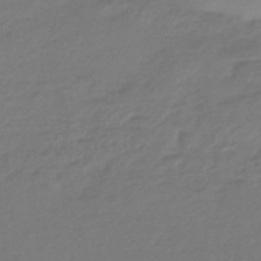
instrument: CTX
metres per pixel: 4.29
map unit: eHb
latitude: -46.0472
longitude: 89.6155
